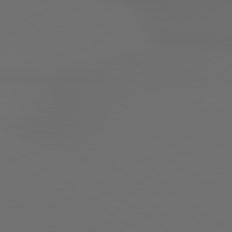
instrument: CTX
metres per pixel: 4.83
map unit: lApd
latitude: 79.8773
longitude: 164.7275
